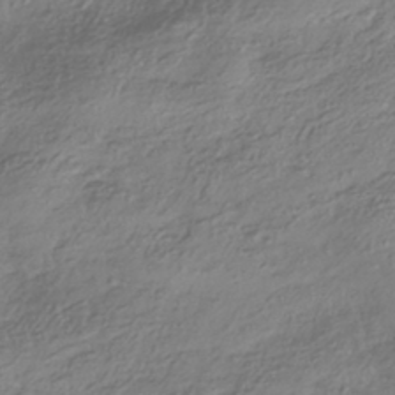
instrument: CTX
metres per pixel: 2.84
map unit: HNhu
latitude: -41.1242
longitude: 107.0865
